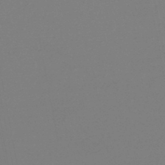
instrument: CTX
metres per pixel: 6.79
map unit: HNb
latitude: -47.1053
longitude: 57.3509
